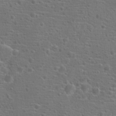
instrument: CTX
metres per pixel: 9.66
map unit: Hto
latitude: 18.3656
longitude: -42.2901
